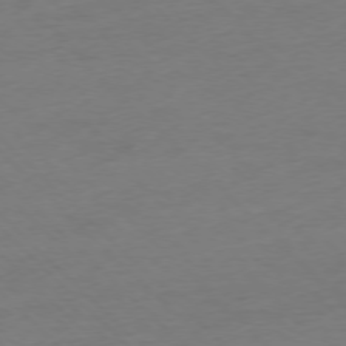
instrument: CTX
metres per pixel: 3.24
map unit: Ap
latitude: -77.0109
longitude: -91.8205
